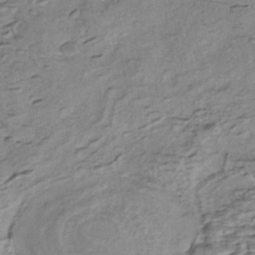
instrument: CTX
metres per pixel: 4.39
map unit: eHh
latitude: -42.4251
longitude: 119.9556
